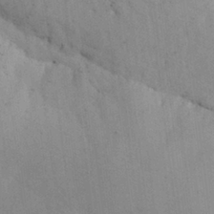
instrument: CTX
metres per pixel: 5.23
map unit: Nhu
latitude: 27.3293
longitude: -71.4237
